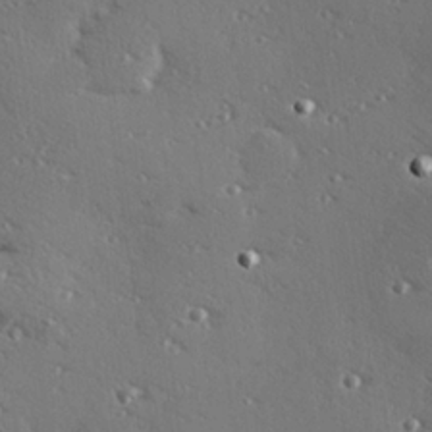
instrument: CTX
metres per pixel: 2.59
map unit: Hve
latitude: 27.1214
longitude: -92.8569
